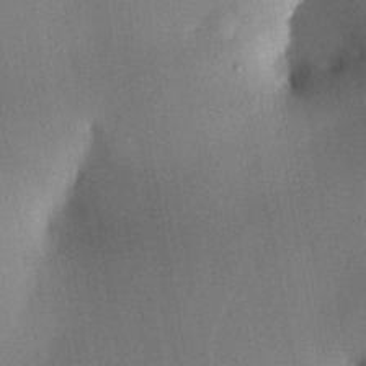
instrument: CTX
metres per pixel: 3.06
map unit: HNhu
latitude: 12.9892
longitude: 11.0298
